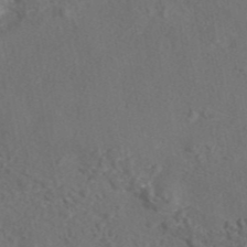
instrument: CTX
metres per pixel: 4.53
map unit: eAb
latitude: 43.0459
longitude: 104.9730
